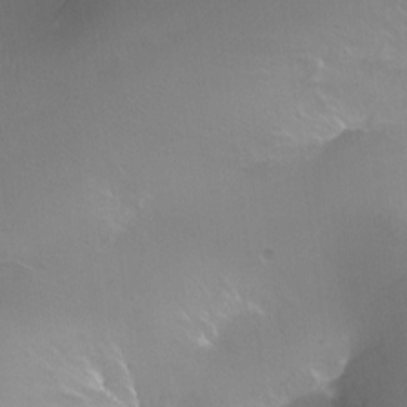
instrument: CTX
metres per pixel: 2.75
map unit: Ht
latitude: -11.4454
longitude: -44.5734
